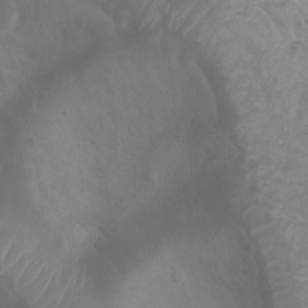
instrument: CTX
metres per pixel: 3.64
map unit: Htu
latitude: 2.2900
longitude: -21.1026
